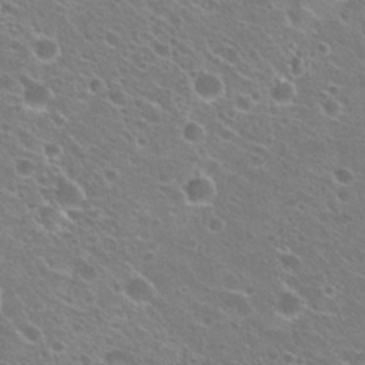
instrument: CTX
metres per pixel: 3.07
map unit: Hto
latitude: 24.2522
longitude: -30.9892
